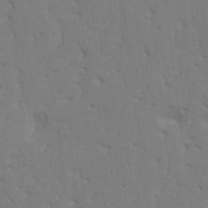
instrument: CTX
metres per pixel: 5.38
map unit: HNhu
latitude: 7.9150
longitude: -2.2333
